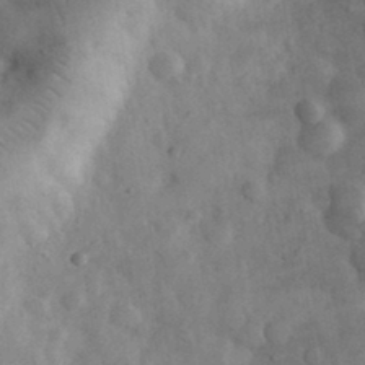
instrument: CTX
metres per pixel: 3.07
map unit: eHh
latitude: 32.8947
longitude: -69.0270
